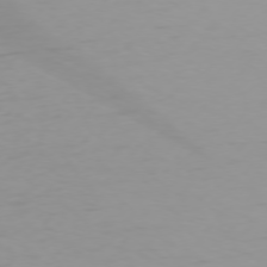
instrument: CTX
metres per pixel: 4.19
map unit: Hpe
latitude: 74.3467
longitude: -129.8205
